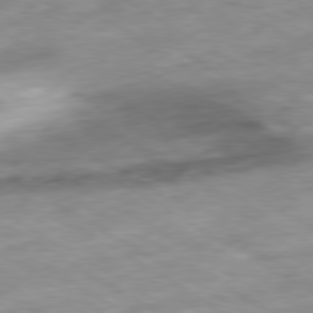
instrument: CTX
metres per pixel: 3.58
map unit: Ap
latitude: -80.1984
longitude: -74.4412
